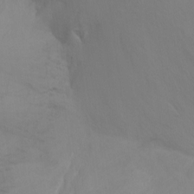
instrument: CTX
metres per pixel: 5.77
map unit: Ht
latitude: -11.2943
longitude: -34.7435
